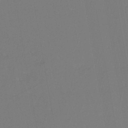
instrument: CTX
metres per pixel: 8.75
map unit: eHh
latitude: -44.6896
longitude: -28.4412
